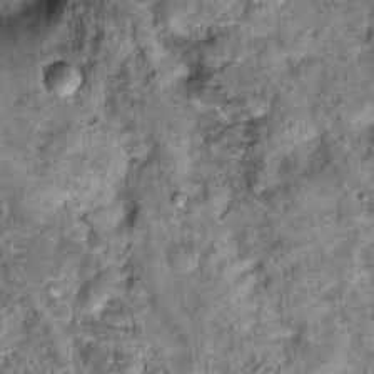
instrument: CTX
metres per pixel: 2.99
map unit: Hto
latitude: 14.4223
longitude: -35.8205
